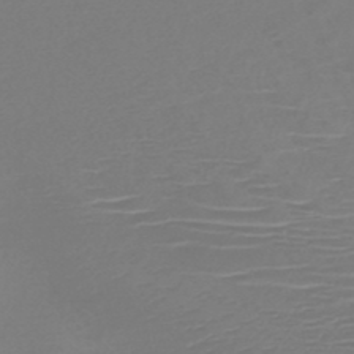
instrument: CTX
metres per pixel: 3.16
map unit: HNb
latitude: -46.5384
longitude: -42.1767
